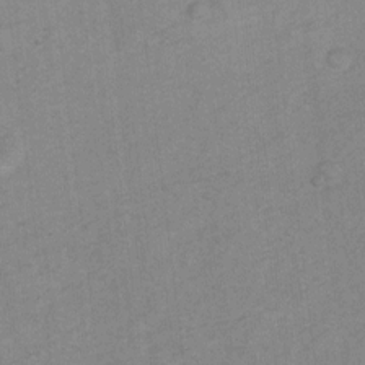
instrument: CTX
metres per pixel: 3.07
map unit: Hto
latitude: 6.6679
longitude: -36.7058
